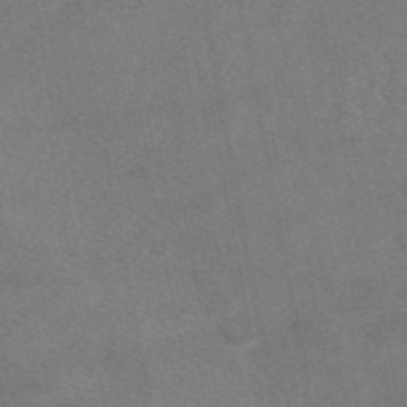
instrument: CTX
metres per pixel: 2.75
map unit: eAb
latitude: 47.8017
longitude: 120.4440
